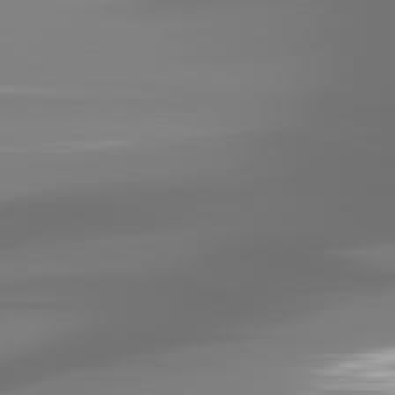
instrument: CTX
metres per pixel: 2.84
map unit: lApd
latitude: 81.3859
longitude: -138.3278
